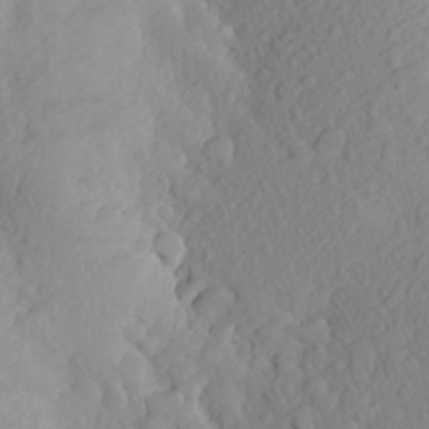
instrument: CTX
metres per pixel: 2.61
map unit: Aa
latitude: 25.9339
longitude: -146.6869
